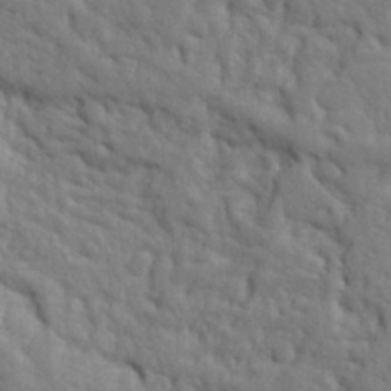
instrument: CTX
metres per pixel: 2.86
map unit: Ht
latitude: 9.1214
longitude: -77.1403
